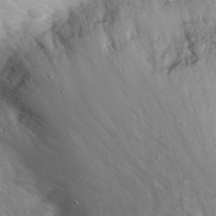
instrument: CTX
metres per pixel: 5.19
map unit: eHh
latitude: 34.4034
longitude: -64.5168
